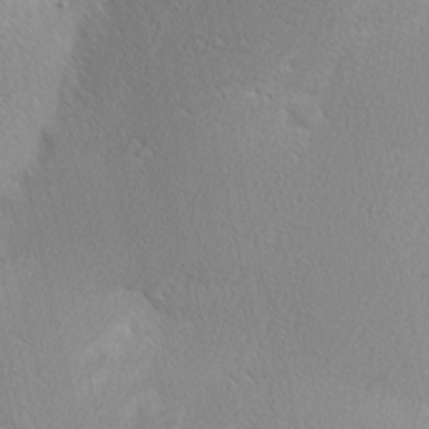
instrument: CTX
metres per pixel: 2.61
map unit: Nhu
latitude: 2.0633
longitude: -76.9513
